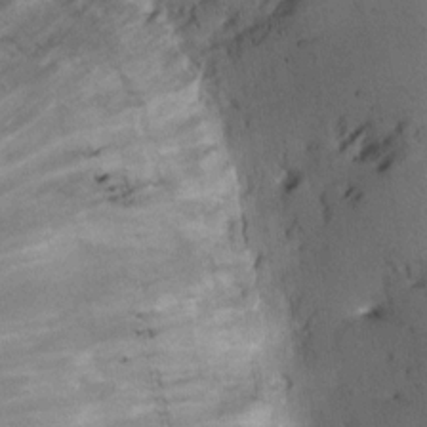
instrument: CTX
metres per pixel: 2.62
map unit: Hto
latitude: 9.8961
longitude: -58.2900
